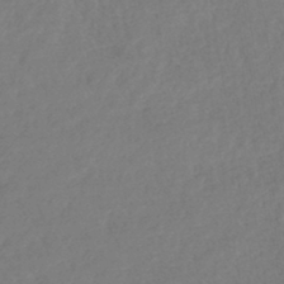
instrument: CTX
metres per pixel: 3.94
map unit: lHb
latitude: -43.0864
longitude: 75.5399
